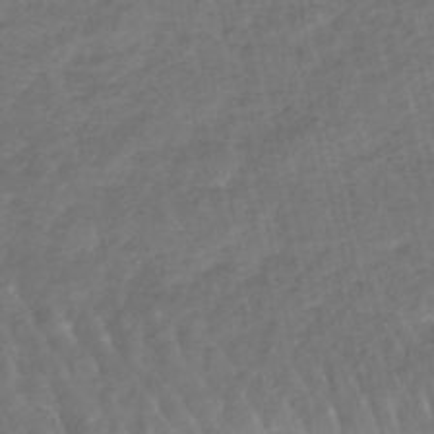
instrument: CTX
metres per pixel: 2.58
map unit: lHb
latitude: -47.5021
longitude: 76.6518
